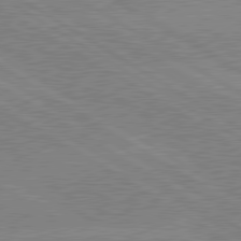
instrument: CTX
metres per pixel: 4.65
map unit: lApd
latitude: 80.3089
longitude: -125.5371
